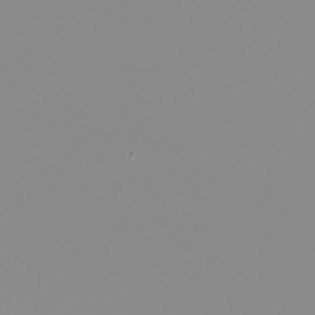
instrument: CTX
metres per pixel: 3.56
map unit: Nhu
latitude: -0.1228
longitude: -75.5182
